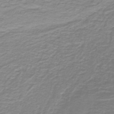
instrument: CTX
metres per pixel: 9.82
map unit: lHb
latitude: -41.1431
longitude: 56.2550
